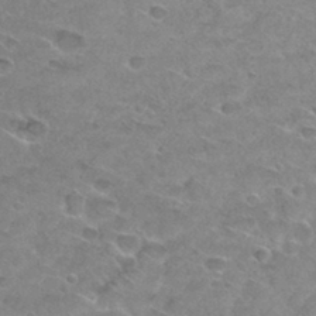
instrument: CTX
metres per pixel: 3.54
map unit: Hto
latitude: 32.4601
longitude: -48.3467
